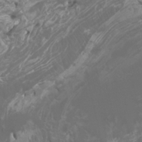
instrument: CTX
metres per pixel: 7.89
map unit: Nhu
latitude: -6.5951
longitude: -76.8380
